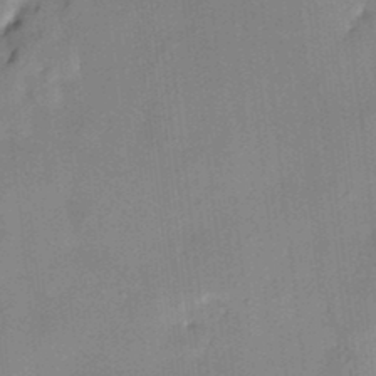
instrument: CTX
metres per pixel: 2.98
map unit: HNhu
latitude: 13.9339
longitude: 10.7274
